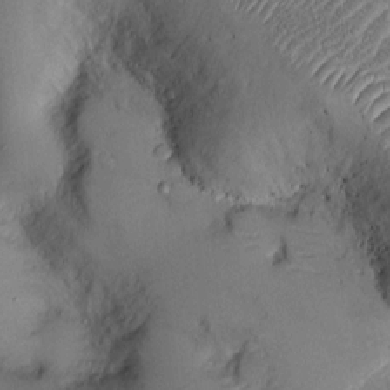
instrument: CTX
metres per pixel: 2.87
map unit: Ht
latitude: -3.1053
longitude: -13.2537
